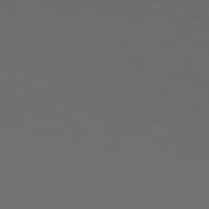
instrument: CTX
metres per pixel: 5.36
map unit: lApd
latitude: 78.4790
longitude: -177.3859
